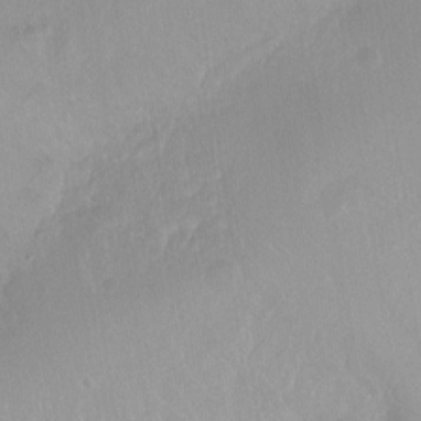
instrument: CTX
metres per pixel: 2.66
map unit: Hto
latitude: -10.6330
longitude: -37.0648
